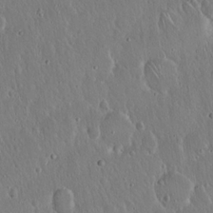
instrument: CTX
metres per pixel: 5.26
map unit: Hto
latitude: 17.2915
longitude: -57.5371
